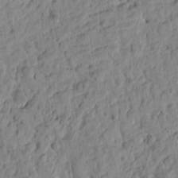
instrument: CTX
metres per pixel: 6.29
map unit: Htu
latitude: -2.1983
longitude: 179.4076
